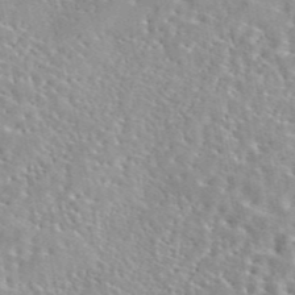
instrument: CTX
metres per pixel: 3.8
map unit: eAb
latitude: 44.7813
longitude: 114.0283
